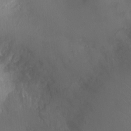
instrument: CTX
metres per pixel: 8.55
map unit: Ht
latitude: -3.8422
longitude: -16.0255
